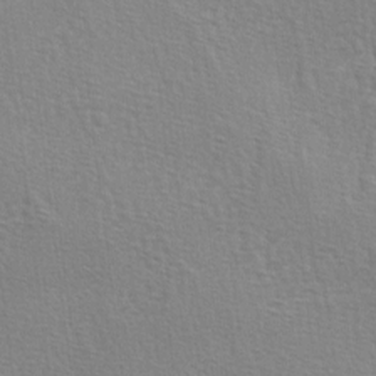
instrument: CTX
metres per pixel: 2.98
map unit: lAa
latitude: -4.2550
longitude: -121.8773
